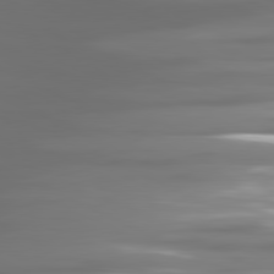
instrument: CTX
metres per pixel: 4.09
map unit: lApd
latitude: 81.0647
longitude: -139.7450
